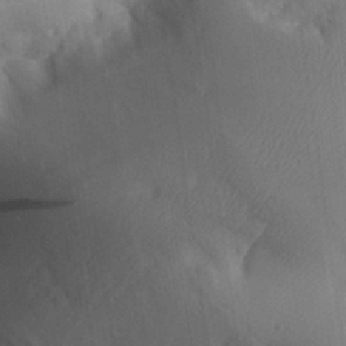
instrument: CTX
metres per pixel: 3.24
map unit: Aa
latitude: 32.4223
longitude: -144.4223
